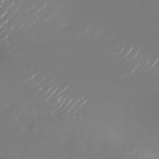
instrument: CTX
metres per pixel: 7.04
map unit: Nhu
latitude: -26.6896
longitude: -72.6113
